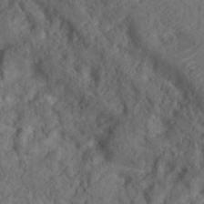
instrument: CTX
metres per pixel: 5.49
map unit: Nhu
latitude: 15.9528
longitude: -30.9136
